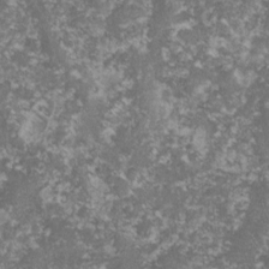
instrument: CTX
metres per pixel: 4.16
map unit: lHvf
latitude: -16.4629
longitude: -99.4615
